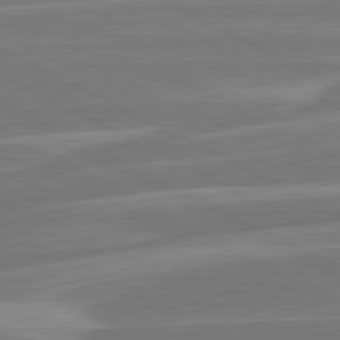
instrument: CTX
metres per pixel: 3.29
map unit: lApd
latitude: 81.2348
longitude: -128.9136
